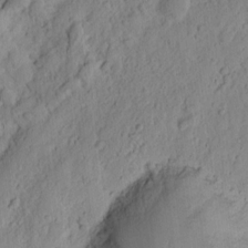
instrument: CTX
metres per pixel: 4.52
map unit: Ht
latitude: 10.1389
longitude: -74.4412
